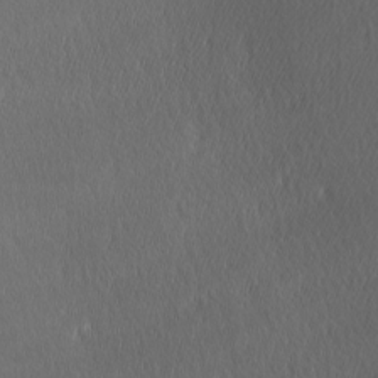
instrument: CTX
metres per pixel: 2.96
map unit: lAa
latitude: -6.2550
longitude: -122.7435
